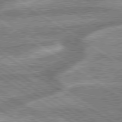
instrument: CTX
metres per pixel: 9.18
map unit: lApd
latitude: 79.5560
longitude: -170.3656
